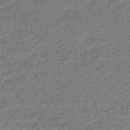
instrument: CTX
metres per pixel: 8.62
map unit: eHh
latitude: -42.5195
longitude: -33.2348
